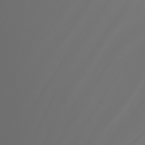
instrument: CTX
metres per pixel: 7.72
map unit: Nhu
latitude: -7.6722
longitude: -94.3467
